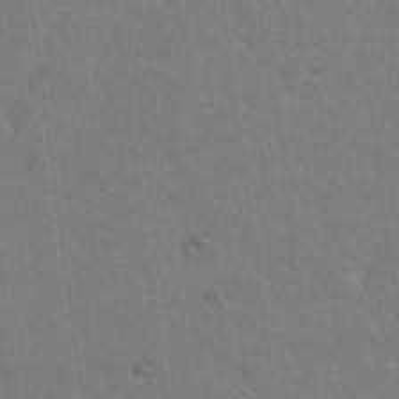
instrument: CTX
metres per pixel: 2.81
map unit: Nhu
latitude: 17.8394
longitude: -30.6491
